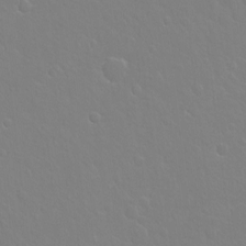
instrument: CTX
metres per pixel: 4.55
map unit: Hto
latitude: -3.8233
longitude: -35.1592
